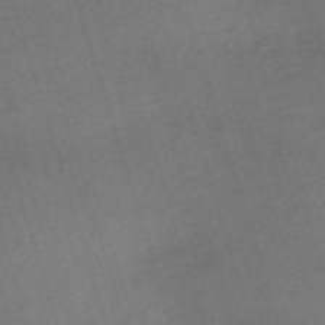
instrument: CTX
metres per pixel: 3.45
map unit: eHh
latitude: -62.0094
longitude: 53.7666
